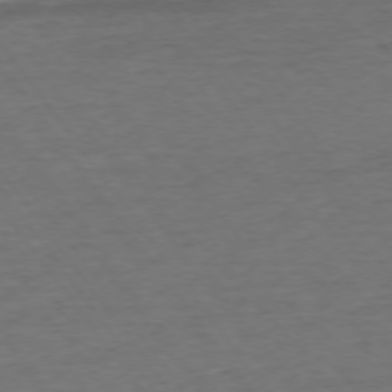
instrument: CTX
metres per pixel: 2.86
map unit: Ap
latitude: -75.3699
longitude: -89.7450
